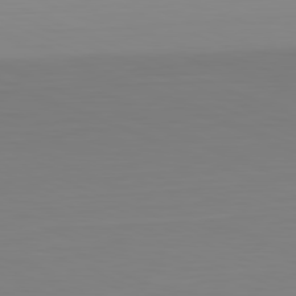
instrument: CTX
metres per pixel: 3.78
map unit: Hpe
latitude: -82.0850
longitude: 6.9730
